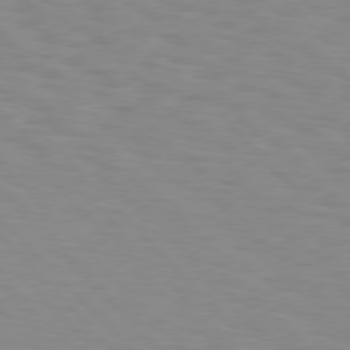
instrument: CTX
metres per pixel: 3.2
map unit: Hpe
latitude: 76.8191
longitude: -160.1389
